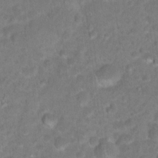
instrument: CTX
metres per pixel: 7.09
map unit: Hto
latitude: 18.1577
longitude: -40.5356
